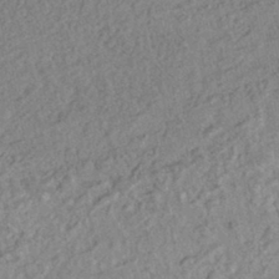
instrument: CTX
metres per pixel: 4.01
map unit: HNhu
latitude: -44.0661
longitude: 100.1794
